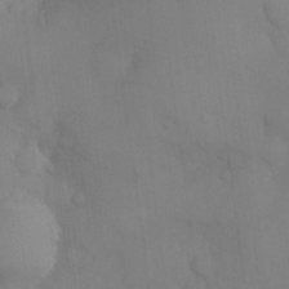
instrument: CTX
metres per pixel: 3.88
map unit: eHh
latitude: -23.3699
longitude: 15.1054
